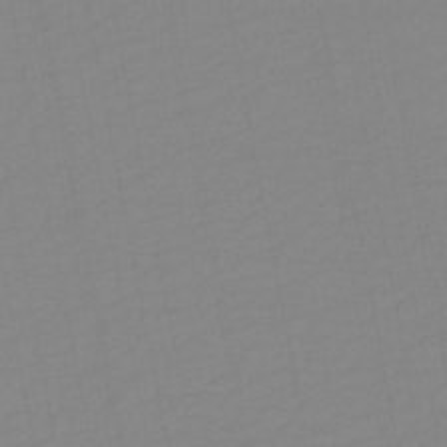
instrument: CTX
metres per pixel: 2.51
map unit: HNb
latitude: -48.3307
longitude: 59.4454
